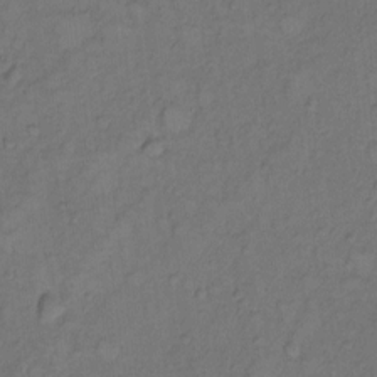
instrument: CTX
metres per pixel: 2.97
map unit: Hto
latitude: 7.2348
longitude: -61.1214
